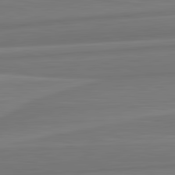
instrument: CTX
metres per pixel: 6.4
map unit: lApd
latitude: 82.6112
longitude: 169.9178
